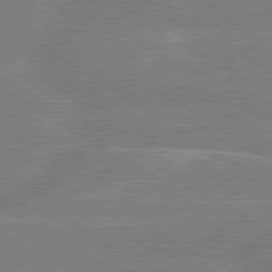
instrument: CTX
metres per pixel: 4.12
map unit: Hpe
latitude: 79.1781
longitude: -130.4601
